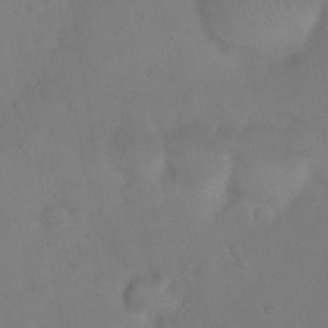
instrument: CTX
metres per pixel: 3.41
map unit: Nhu
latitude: 23.7638
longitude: -62.4412
